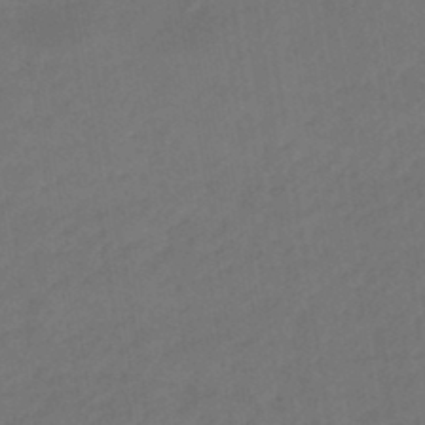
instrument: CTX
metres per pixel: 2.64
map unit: eHb
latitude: -46.2928
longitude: 84.9163
